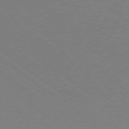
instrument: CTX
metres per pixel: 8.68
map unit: Ap
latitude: -79.5966
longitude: -54.1578
